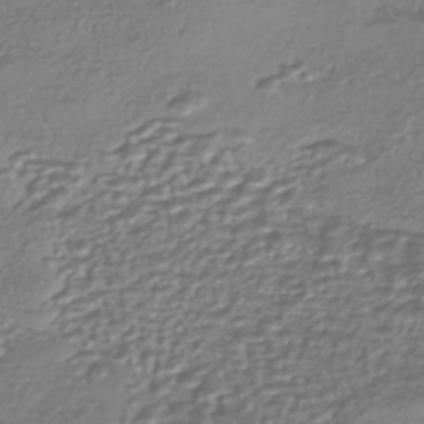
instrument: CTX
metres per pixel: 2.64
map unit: eHh
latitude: -42.9919
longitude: 122.1417
